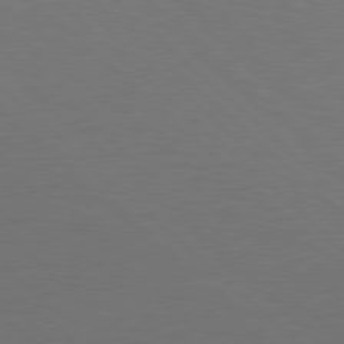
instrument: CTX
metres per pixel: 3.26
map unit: Hpe
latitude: 78.1389
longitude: -149.9339
